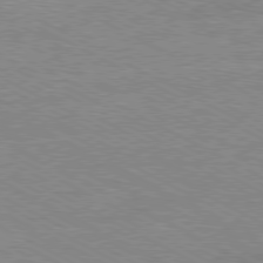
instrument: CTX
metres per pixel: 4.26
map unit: Ap
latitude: -81.1431
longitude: -86.7813
